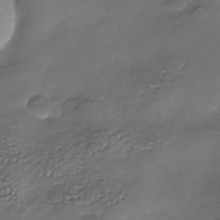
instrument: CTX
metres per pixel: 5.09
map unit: Nhe
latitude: -37.2565
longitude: -90.2145
